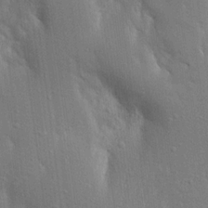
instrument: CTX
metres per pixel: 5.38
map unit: Aa
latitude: 16.1389
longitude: -149.3671
